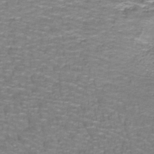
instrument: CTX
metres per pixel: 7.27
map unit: lHb
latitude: -41.7855
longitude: 55.7478
